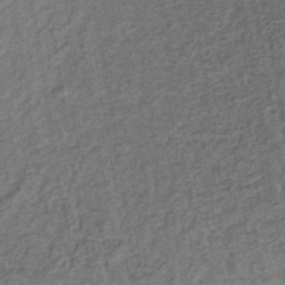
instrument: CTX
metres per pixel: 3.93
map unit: lHb
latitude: -39.5210
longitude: 62.5762
